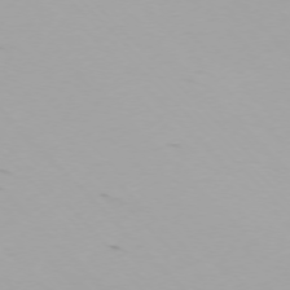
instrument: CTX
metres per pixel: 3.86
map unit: Ap
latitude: -75.4266
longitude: -68.9325
